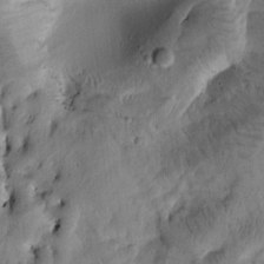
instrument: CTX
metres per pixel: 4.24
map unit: Htu
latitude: -1.7289
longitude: 170.2173
